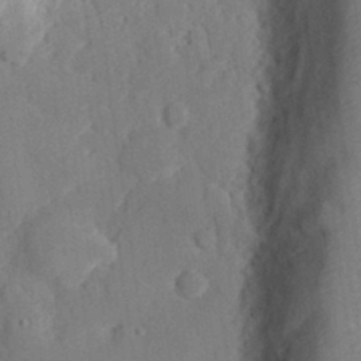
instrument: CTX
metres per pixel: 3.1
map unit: eHh
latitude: 29.1592
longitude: -80.8569
